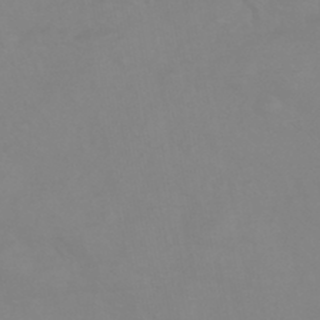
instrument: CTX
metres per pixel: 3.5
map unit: eHb
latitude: -44.1795
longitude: 81.6533
